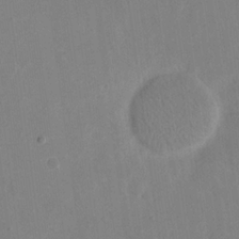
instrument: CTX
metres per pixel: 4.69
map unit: eHh
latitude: 19.1592
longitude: -71.0269
